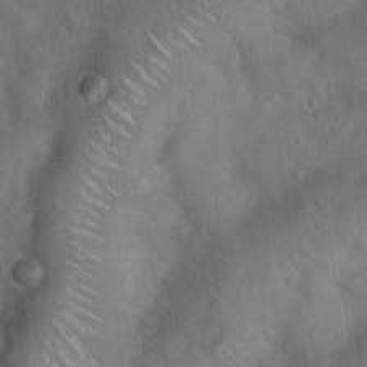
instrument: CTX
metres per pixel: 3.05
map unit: Hto
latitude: 18.0255
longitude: -52.9325
